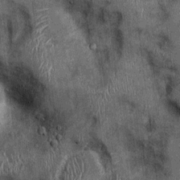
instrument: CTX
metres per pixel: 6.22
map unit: Ht
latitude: -0.1039
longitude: -12.8380
